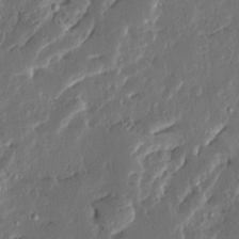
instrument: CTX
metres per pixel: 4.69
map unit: Ave
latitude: 14.3468
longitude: -138.1011
